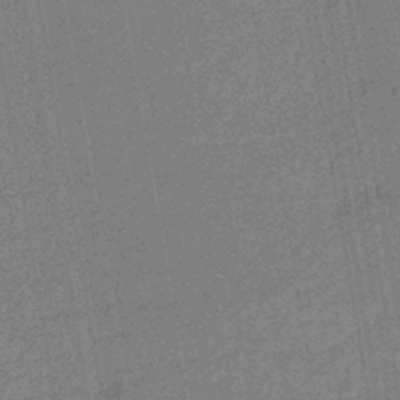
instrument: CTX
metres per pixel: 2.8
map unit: HNhu
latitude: -43.3131
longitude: 99.0297
